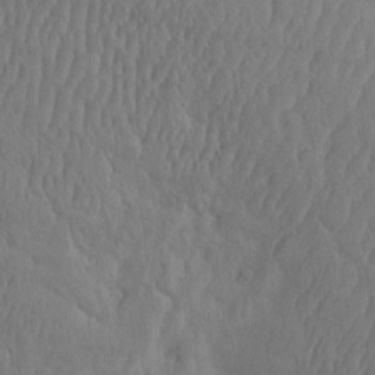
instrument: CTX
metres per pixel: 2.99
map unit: eHh
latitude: -3.3131
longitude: 14.7464
